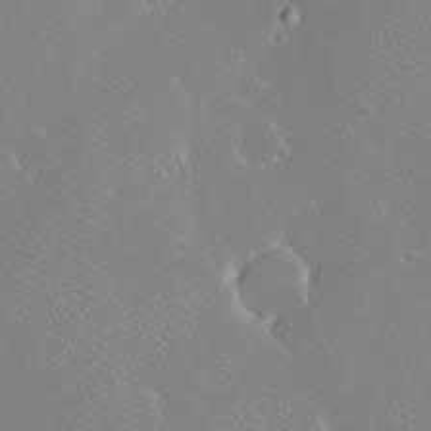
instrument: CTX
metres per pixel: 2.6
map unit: eHh
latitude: -8.6896
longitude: -69.6505
